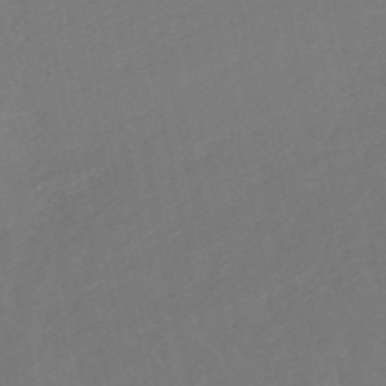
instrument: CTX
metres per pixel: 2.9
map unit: lHb
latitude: -50.3873
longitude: 81.0487
